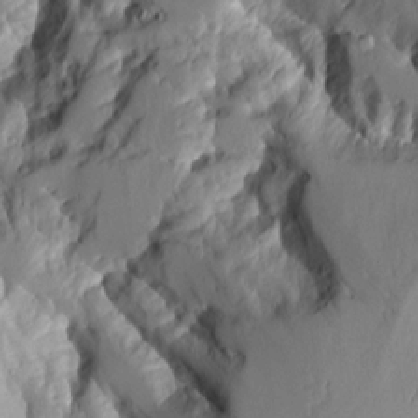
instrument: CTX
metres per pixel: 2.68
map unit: Aa
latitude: 10.0822
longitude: -126.3090
